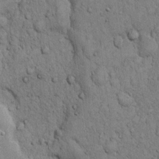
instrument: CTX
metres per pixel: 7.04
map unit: Hto
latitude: 12.5546
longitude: -57.9339
